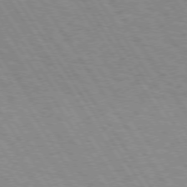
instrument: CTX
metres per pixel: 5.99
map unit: Hpe
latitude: 74.0633
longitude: -136.4412
